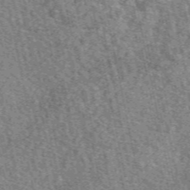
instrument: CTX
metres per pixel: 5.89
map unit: eAb
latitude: 50.7813
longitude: 114.7463
